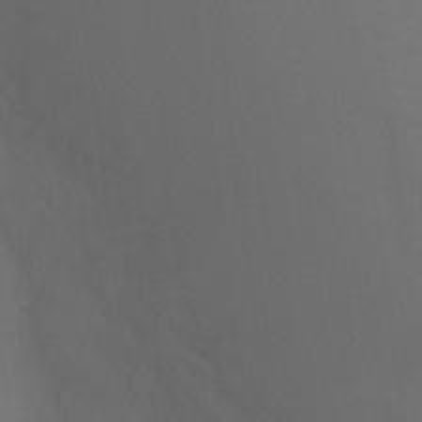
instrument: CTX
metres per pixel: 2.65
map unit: Ht
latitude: -11.1242
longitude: -34.4601
